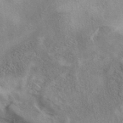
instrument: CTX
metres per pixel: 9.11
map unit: eAb
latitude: 40.0444
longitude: 105.8989
